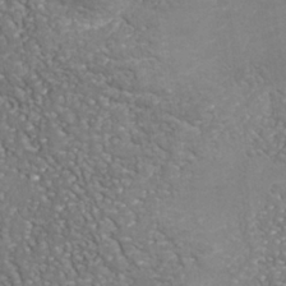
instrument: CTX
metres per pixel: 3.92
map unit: Nhu
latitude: -37.8044
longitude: -80.4790
